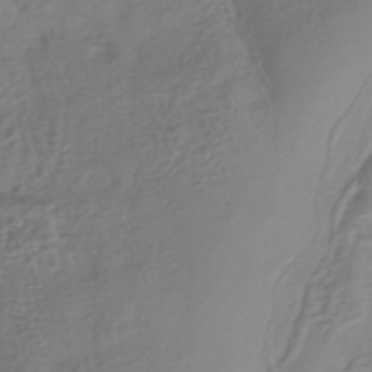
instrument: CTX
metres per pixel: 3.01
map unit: HNhu
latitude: -42.9919
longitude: 102.2740
